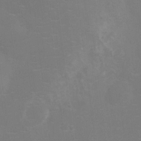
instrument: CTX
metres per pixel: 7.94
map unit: Ht
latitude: -10.5007
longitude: -23.9717
